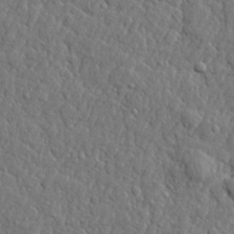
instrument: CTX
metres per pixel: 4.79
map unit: lHvf
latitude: 22.8380
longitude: 143.1431
